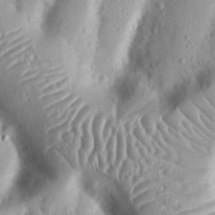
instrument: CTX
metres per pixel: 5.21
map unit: Nhu
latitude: 19.3481
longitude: -77.4615
